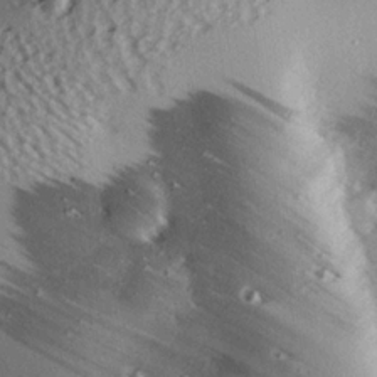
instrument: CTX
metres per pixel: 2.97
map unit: eHh
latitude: 22.7246
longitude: -90.0633
